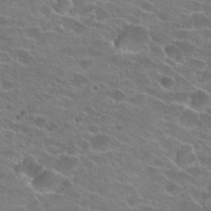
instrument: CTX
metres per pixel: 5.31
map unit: Hto
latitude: 24.5545
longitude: -43.7639
